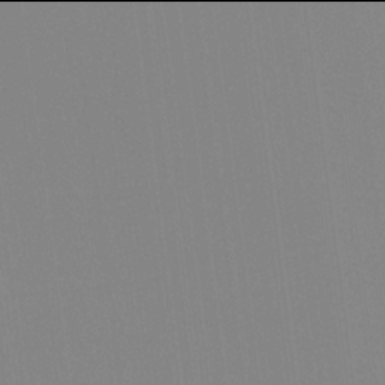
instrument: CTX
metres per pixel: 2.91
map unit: Hve
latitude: 17.9906
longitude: 150.1417
